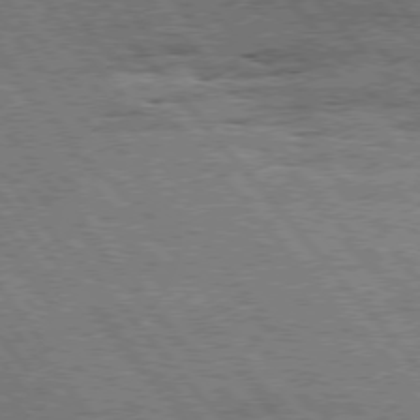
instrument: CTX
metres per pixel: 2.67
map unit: Hpe
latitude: 75.4804
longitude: -139.7072
